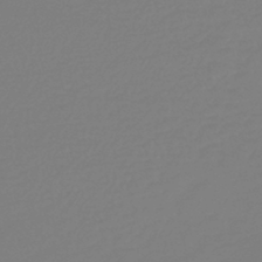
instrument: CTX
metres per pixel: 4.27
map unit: lHb
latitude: -42.2172
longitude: 75.6155
